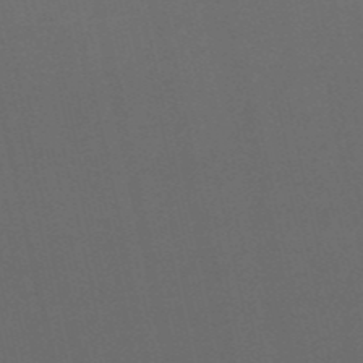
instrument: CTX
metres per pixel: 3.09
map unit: HNb
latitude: -53.8044
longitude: -42.3089
